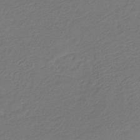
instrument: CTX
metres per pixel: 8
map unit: eHb
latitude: -29.7856
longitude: 66.8219
